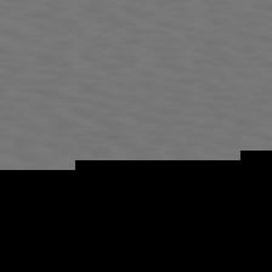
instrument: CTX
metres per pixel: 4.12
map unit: Hpe
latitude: 75.3860
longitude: -133.4426
